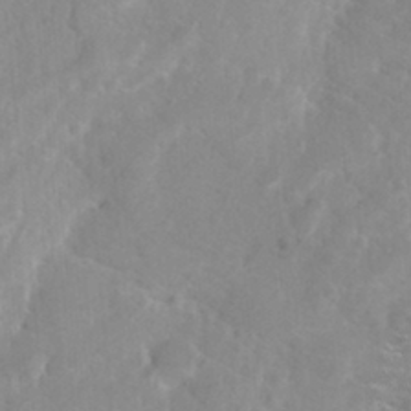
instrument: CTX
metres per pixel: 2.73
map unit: eHh
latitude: 0.9136
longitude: -55.8394
